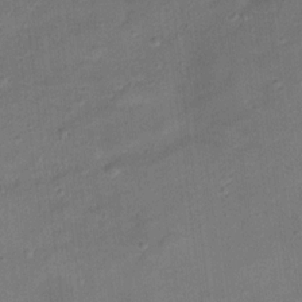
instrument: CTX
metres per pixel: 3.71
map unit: Ht
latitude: 12.9892
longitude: -39.1592
